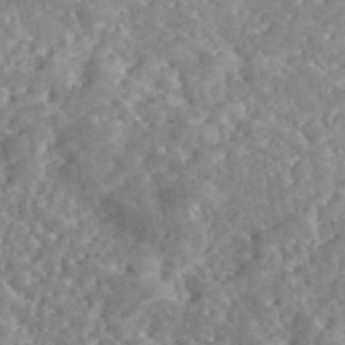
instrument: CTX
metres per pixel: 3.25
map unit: eAb
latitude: 45.4237
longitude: 128.0472
